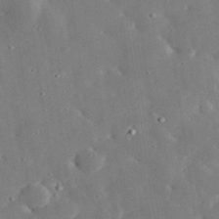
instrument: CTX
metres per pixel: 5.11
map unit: lHvf
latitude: 32.9514
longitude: -84.0255
